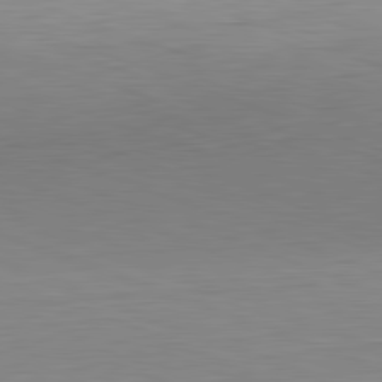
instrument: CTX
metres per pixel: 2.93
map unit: Hpe
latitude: -82.1039
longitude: 9.8044
